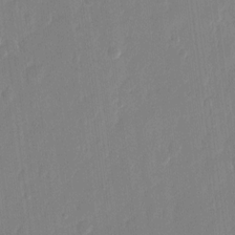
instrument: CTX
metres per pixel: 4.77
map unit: eHh
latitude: 12.0444
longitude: -70.5546
